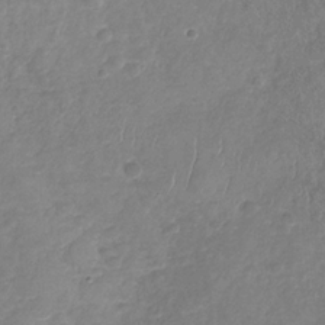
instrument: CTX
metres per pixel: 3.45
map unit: Nhu
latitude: -31.3698
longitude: -61.0836
